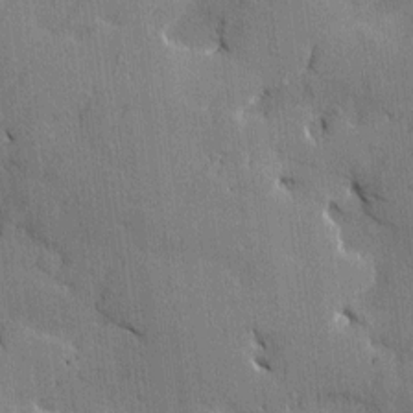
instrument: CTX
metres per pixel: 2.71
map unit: Htu
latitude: -7.6155
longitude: 176.0094
